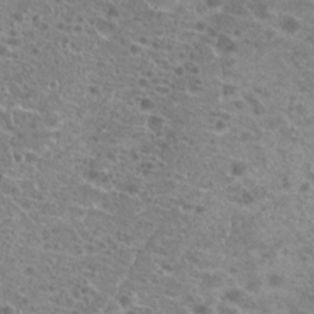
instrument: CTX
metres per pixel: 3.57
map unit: Hto
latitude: 20.9514
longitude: -41.3859
